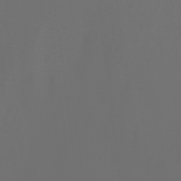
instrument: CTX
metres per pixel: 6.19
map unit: Aa
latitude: -7.4265
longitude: -79.1026
